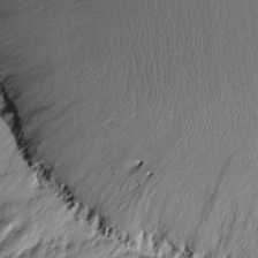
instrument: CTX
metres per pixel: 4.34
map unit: Htu
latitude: -4.8597
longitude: 179.5399
